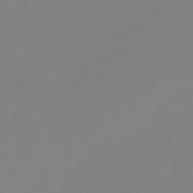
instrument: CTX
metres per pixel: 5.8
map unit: lHb
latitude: -49.7667
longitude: 81.6911
